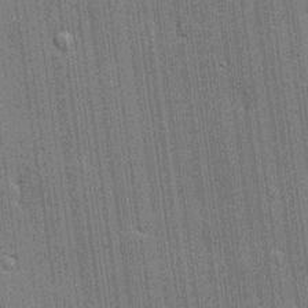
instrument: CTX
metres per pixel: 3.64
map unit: lHvf
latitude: 19.3292
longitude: 142.6707
